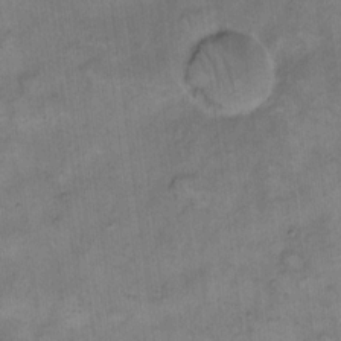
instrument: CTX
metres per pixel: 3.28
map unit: eHh
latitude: 13.6883
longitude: -65.1970
